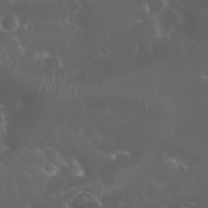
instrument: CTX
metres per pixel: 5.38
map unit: eHh
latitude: 34.1955
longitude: -59.6505
